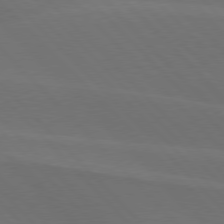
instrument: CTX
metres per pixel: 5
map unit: lApd
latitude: 77.4048
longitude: -52.3467
